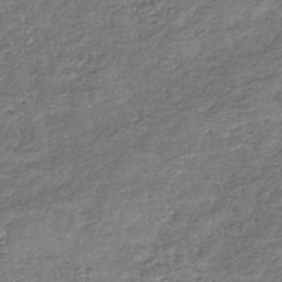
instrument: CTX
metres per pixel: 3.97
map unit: eHb
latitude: -34.4818
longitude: 77.5021
